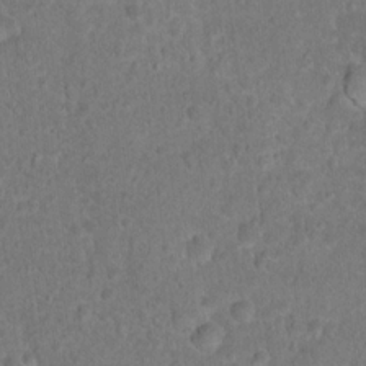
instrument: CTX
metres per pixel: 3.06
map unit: Hto
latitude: 17.0081
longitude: -41.0080
